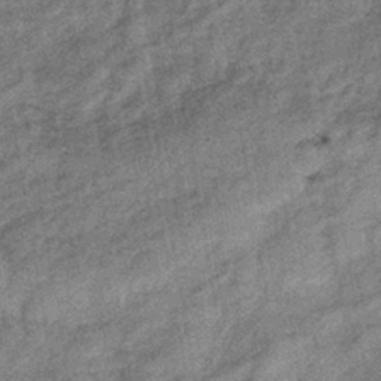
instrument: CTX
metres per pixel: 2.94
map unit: eHb
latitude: -39.6533
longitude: 79.4643
